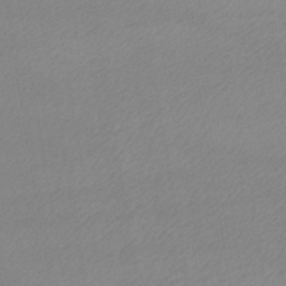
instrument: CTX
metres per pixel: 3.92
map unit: lHb
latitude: -41.9178
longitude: 66.7463
